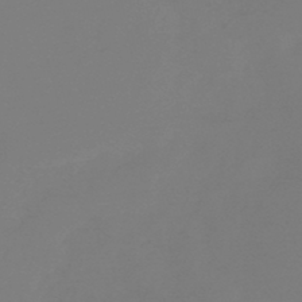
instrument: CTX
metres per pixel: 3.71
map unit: HNb
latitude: -44.6330
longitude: -45.4426
